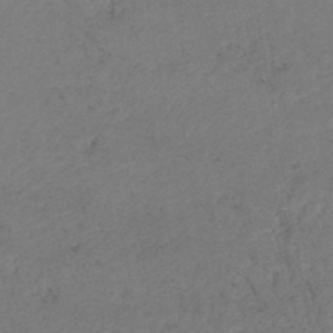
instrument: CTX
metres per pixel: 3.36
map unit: lHb
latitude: -46.8975
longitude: 67.8800
